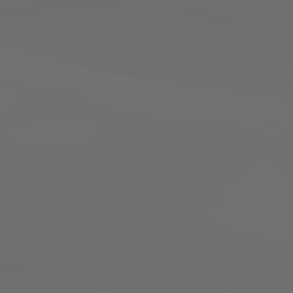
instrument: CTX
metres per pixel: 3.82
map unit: lApd
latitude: 83.7449
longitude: -128.4034
